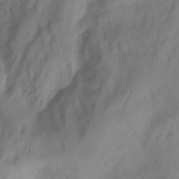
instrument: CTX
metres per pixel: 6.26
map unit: Nhu
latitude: -12.8597
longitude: -59.0836
